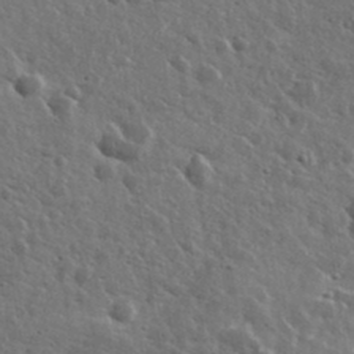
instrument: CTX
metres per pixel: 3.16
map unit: lHvf
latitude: 36.5735
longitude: -88.9703
